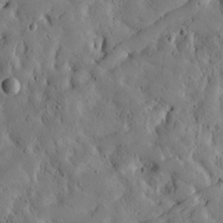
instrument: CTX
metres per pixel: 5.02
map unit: Htu
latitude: -3.2942
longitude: 168.9730
